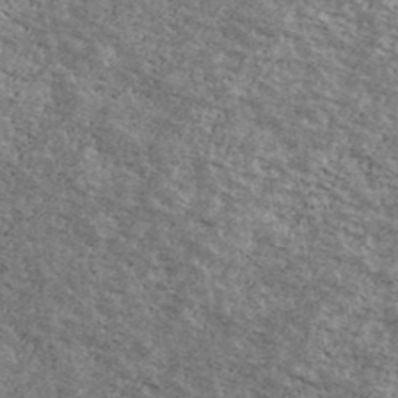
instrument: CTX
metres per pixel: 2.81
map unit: Ave
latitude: 40.8380
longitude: -108.5923
